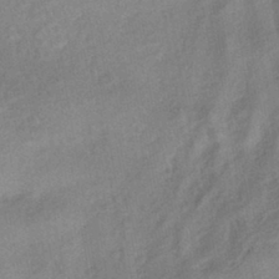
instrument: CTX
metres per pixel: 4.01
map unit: eHb
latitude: -41.8044
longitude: 84.0094
